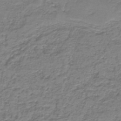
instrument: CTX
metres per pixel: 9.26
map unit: HNb
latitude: -37.6532
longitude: 51.7100
